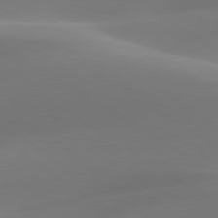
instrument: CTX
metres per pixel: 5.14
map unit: lApd
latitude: 79.8961
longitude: -92.5356
